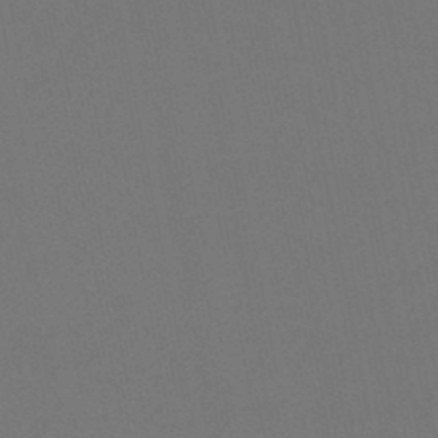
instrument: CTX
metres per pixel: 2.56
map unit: lHb
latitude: -46.9919
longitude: 68.8219
